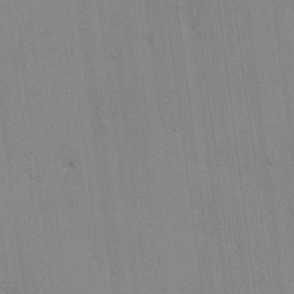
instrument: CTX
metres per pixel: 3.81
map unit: Ave
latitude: 12.1578
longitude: -101.2348
